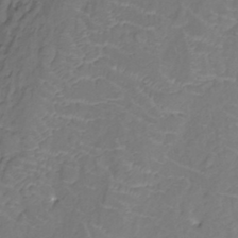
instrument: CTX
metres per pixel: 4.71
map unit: Nhu
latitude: -11.5210
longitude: -22.6868
